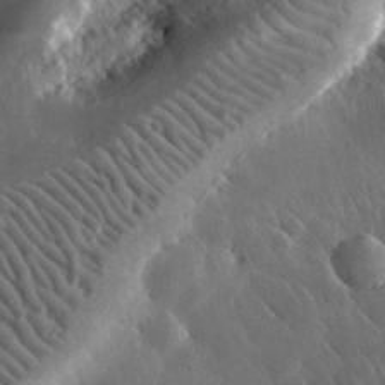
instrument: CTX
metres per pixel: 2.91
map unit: lHvf
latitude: 33.4237
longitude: -87.2348
